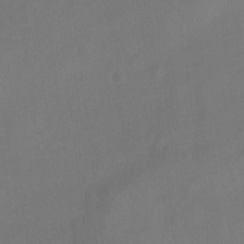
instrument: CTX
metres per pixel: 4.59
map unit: Hto
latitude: -12.9731
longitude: -40.5356
